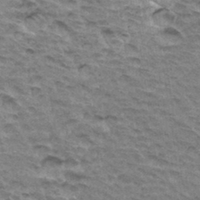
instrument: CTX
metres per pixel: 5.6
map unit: Hto
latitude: 33.8394
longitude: -45.1592
